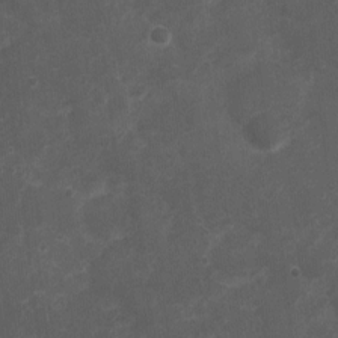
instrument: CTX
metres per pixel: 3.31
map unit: Nhu
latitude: 3.3292
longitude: -16.7435
